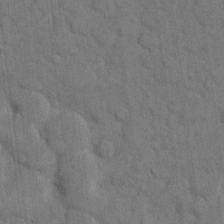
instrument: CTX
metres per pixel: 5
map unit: eHh
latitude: 11.6883
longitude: -66.2900
